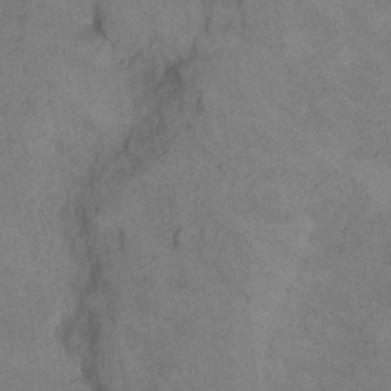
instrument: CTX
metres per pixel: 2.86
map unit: Hto
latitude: 14.6869
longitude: -62.0444
